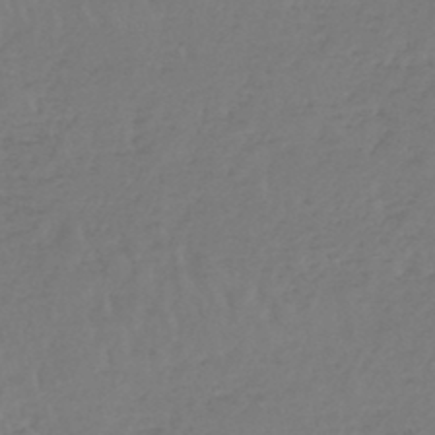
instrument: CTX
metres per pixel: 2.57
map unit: lHb
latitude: -45.4454
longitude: 68.1605
